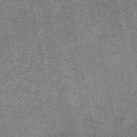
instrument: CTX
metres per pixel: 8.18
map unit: eAb
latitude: 48.2711
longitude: 105.1242
